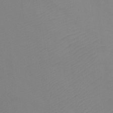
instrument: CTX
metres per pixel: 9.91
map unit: Ht
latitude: -9.6344
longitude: -34.5356
